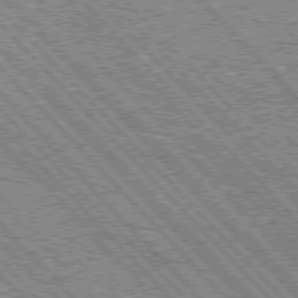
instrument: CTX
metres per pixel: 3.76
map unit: Hpe
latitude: 75.9906
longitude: -127.1214
